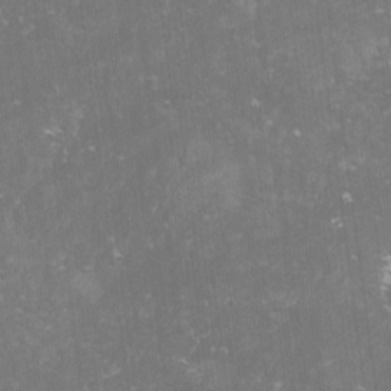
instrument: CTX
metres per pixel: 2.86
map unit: lHvf
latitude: -14.0094
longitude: -98.7435
